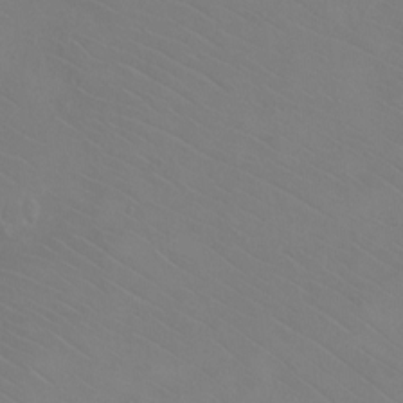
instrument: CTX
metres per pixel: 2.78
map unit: Ht
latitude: 1.9150
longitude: -33.1781
